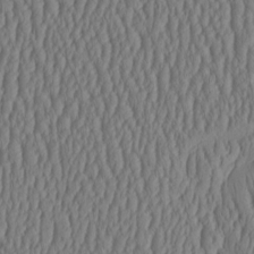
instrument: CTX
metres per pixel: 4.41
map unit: HNhu
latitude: -3.1242
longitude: 13.3699
